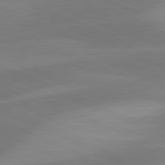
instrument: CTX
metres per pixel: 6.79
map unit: lApd
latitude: 81.4237
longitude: 125.5777
